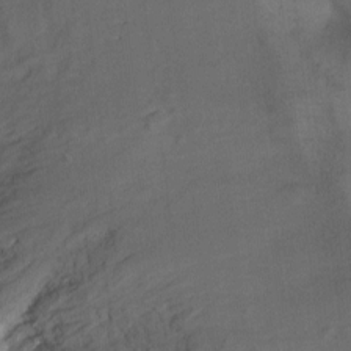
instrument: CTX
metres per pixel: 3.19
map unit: Ht
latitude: -6.3117
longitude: -36.4790
